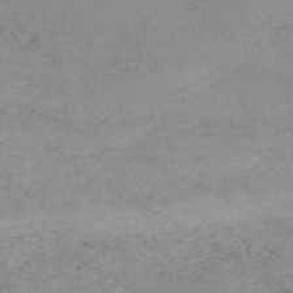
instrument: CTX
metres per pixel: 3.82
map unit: HNb
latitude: -55.5777
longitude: -45.3670
